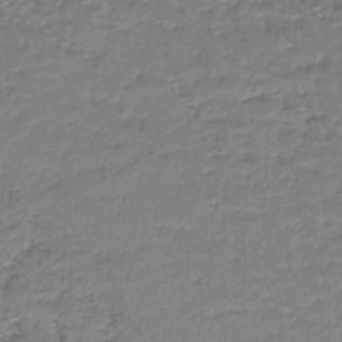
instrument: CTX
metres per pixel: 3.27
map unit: lHb
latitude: -43.0486
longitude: 58.8974
